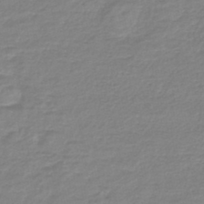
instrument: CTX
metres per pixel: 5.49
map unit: HNb
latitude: -46.3306
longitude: 52.1416
